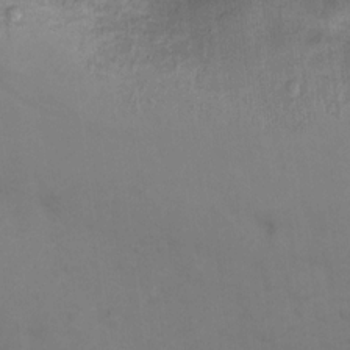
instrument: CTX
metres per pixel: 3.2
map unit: Ht
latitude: 11.3860
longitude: -32.7624
